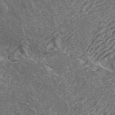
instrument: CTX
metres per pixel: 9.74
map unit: ANa
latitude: 42.6302
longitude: 16.4629
